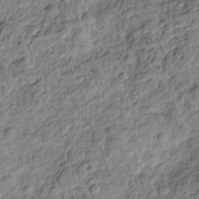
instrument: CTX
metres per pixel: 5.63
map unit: Hve
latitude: -28.9731
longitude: 94.8030
